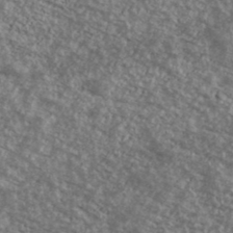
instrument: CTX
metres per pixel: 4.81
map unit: Ave
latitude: 39.7072
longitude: -110.8758
